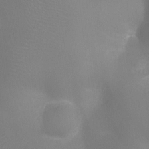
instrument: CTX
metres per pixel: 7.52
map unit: Ht
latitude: -1.3699
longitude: -16.4601
